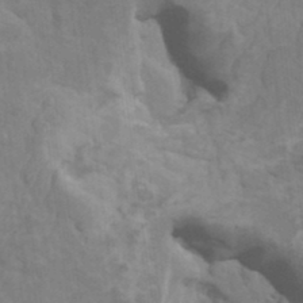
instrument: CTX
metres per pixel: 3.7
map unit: HNhu
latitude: 4.5546
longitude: -2.6112
